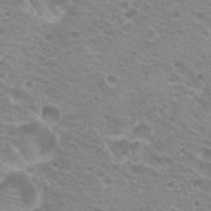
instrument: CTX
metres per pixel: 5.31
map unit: Hto
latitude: 21.0081
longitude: -32.1578
